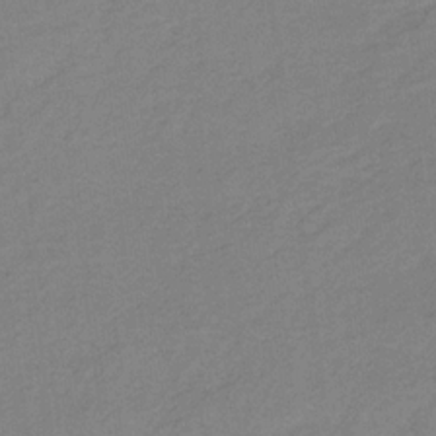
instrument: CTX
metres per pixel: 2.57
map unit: lHb
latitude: -32.1417
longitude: 64.4251
